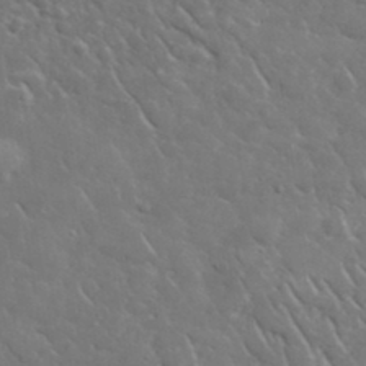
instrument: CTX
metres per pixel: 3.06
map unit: lHvf
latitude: 37.3293
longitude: -91.8016
